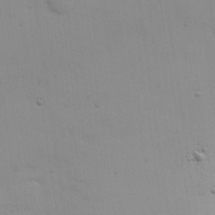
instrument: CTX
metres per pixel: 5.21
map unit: Nhu
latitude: 25.7827
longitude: -69.9339
